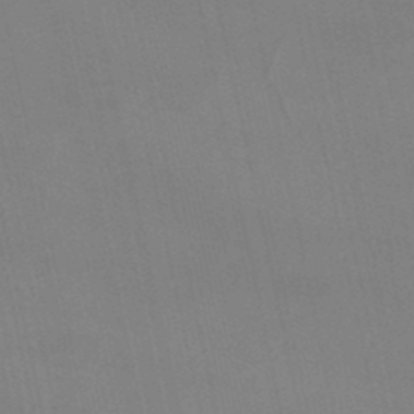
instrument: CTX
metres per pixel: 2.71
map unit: lHb
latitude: -46.1417
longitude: 70.2551
